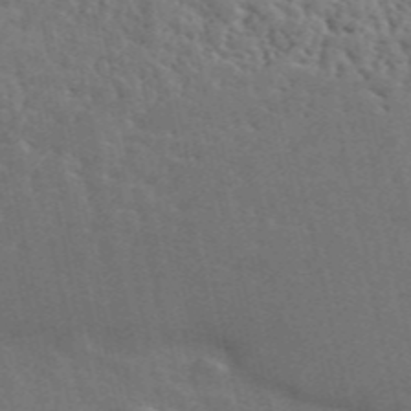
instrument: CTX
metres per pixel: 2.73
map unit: ANa
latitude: 49.1592
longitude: -79.6127
